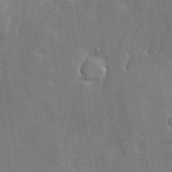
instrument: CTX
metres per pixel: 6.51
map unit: Htu
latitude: -6.6140
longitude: 175.8989
